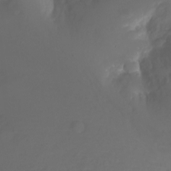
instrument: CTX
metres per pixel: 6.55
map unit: Ht
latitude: -3.1998
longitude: -61.9339
